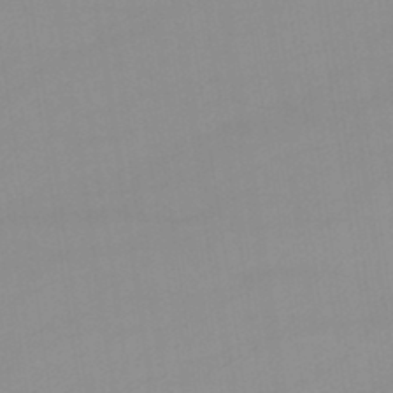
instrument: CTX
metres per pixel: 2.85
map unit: lHb
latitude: -44.9164
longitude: 66.6329
